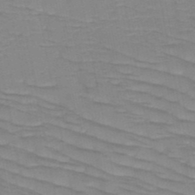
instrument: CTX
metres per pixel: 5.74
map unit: HNb
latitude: -49.1809
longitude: -50.2711
